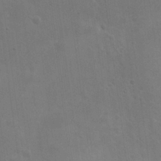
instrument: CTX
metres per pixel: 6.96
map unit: eHh
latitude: 25.8772
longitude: -68.1200
